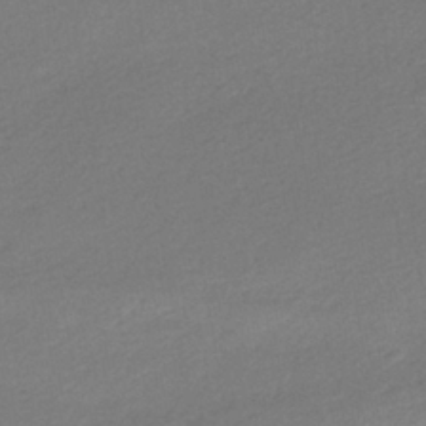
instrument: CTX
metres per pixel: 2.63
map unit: HNhu
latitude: -39.8611
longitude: 94.8597
